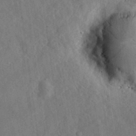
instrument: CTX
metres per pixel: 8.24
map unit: eHh
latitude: 30.9136
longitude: -77.1970
